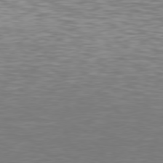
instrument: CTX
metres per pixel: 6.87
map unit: Hpe
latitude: 78.2145
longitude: -167.7449
